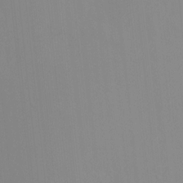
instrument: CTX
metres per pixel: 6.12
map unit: HNhu
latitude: 7.5749
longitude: 11.4832
